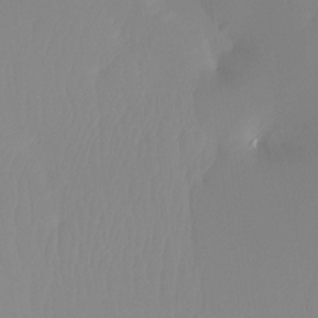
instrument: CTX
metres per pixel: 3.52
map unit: Ht
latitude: -13.0487
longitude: -49.8772
